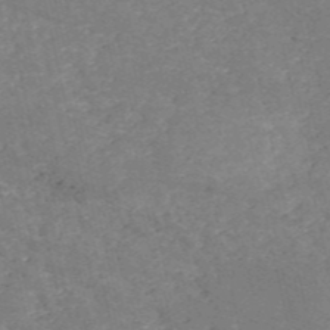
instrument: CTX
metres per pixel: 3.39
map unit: HNb
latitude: -54.5952
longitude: -38.6301
